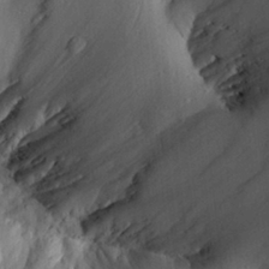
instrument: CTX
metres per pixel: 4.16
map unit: Aa
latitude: 28.8569
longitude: -132.8002
